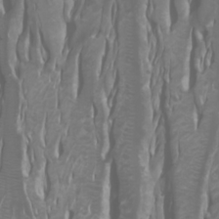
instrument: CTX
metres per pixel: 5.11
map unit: Htu
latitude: -0.8786
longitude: -76.5168
